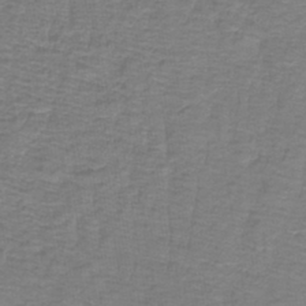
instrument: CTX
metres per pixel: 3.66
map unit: lHb
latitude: -41.6722
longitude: 55.3510
